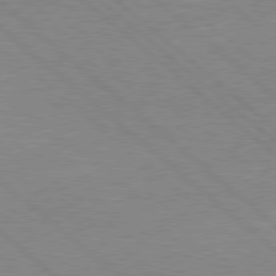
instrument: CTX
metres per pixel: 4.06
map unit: Hpe
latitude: 78.1200
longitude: -123.4993
